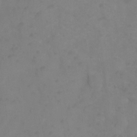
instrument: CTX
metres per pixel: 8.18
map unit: Ht
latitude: 1.6882
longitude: -35.3670
